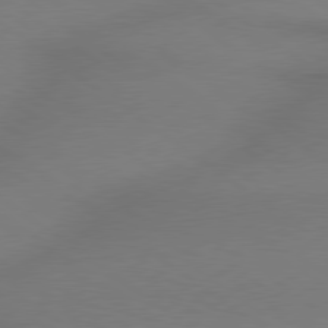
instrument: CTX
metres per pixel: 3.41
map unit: lApd
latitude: 78.9703
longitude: 178.8786
